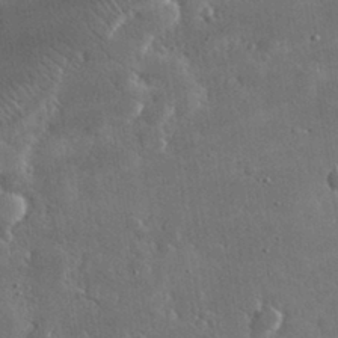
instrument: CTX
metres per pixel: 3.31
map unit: lHvf
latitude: 31.9528
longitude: -92.5168
